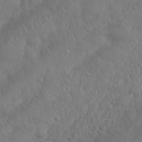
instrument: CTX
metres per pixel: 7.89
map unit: Nhu
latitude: 25.0647
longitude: -61.9150
